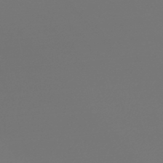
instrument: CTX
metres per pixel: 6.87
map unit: lHb
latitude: -47.5021
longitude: 59.9178
